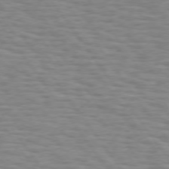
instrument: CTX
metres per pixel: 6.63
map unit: Hpe
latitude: 73.5560
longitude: -133.1970
